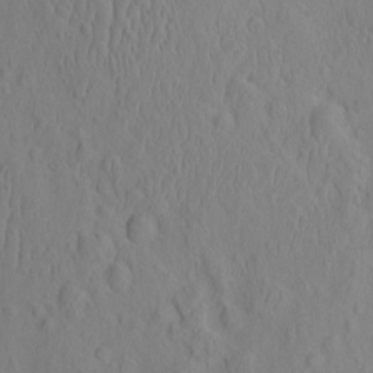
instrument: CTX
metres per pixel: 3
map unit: eHh
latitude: -2.1227
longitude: 19.0109
